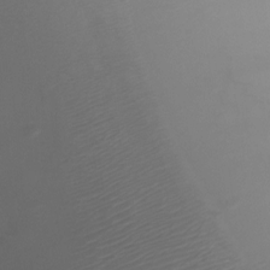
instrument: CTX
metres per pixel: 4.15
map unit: Ht
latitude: -2.1605
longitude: -18.7246
